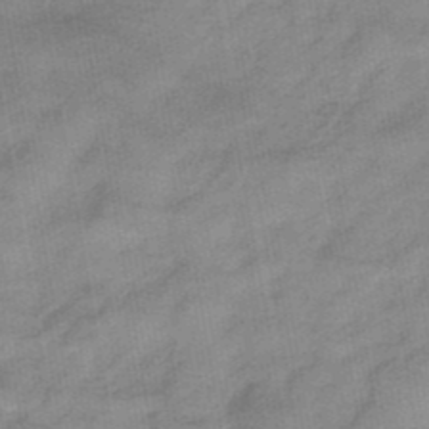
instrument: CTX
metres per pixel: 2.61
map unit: eHb
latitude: -40.1795
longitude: 82.9353
